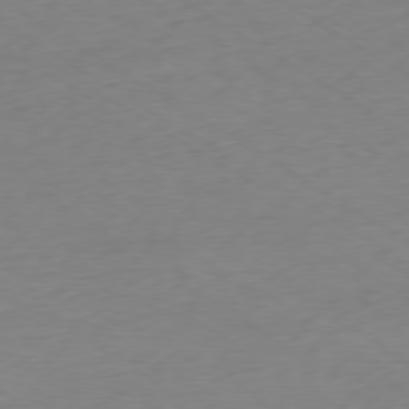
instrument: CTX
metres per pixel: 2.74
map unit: Ap
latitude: -78.2928
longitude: -58.5168
